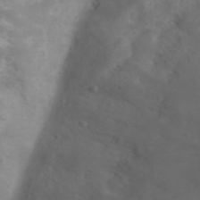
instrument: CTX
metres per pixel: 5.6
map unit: eHh
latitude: 33.6694
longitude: -59.6316
